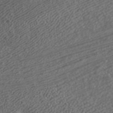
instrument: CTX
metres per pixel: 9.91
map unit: ANa
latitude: 42.1767
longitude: 26.5195
